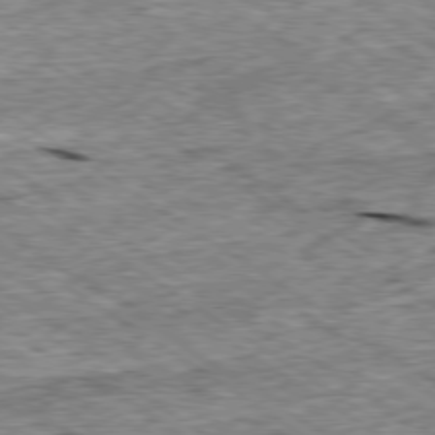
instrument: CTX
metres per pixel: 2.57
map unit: Ap
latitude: -79.4454
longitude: -86.8002
